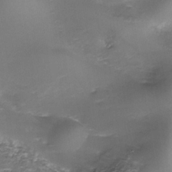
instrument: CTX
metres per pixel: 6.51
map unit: Nhe
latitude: -35.7478
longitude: -89.5560
